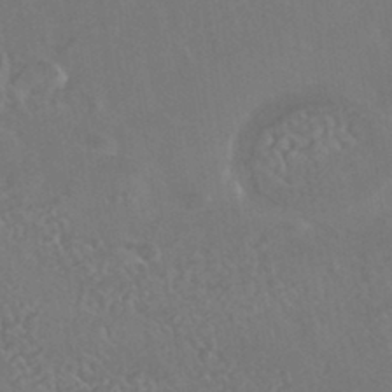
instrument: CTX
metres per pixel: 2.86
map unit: HNhu
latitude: -42.7463
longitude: 94.3117
